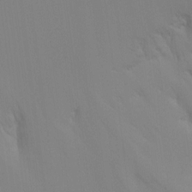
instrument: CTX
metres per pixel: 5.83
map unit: Ht
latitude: -16.2173
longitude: -47.4049
